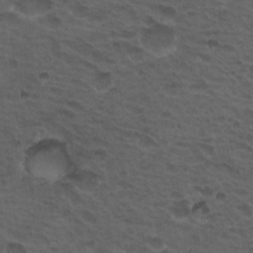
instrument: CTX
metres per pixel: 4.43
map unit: Hto
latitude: 19.2348
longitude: -32.3278
